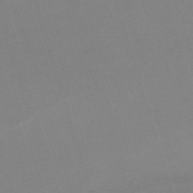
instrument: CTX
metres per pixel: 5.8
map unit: eHh
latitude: -62.1039
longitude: 49.0298
